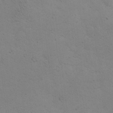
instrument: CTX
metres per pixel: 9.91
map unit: eHh
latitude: 0.0633
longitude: 14.7652
